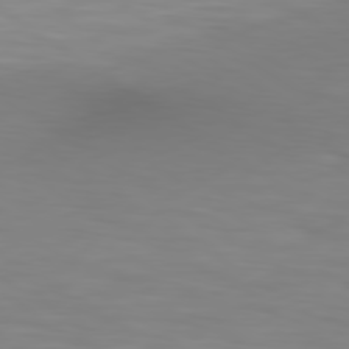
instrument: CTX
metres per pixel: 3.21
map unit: lApd
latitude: 80.0255
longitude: 120.8408
